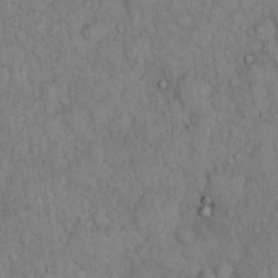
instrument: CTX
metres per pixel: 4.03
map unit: eHh
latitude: 16.6113
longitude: -63.4427
